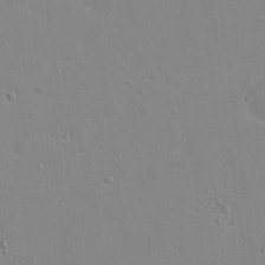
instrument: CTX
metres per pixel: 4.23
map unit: Hto
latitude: 16.9136
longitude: -39.1592
